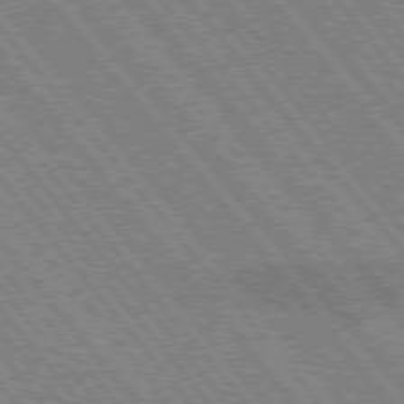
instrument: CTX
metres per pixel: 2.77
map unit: lApd
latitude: 75.2537
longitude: -49.4048
